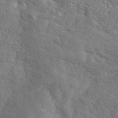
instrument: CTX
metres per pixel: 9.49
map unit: ANa
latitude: 41.6882
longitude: 52.3306
